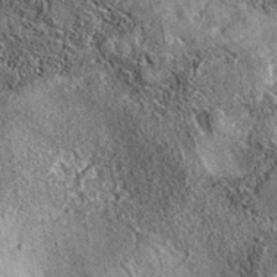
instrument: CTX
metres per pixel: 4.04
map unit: eAb
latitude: 36.1955
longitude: 109.6344
